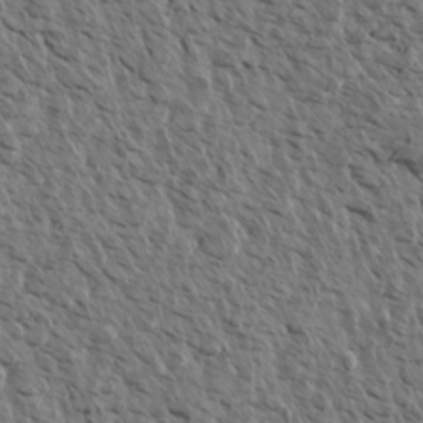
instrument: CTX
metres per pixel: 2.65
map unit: Aa
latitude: 14.2901
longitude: -143.3482
